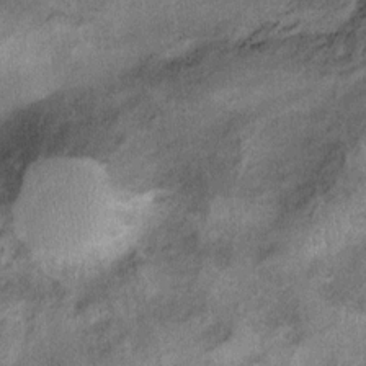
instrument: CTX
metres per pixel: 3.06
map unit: Ht
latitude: 10.2901
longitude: -39.9906
